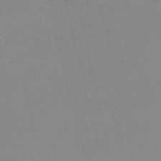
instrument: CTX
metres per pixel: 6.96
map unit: HNb
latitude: -56.1795
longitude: -43.0836
